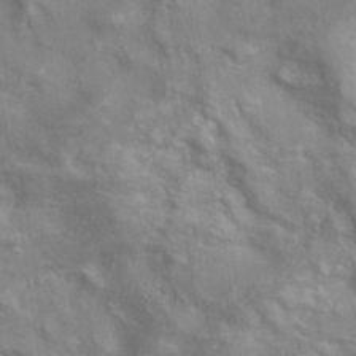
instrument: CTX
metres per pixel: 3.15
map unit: eAb
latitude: 34.8758
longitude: 111.3509
